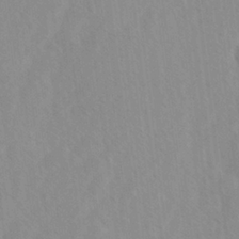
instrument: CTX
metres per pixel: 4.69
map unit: Ave
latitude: -1.8801
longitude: -113.0647
